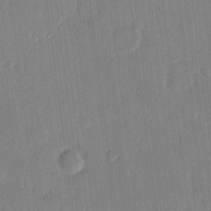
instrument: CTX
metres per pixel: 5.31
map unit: eHh
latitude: 13.6505
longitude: -69.4804
